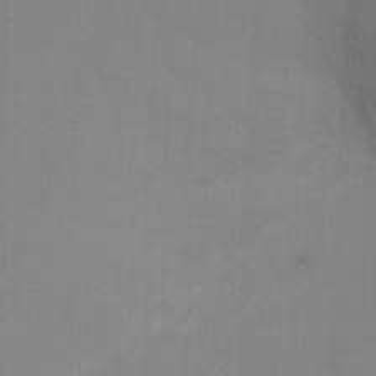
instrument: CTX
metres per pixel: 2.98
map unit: Ht
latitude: -0.1606
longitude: -17.4804
